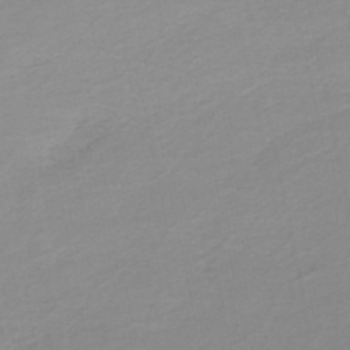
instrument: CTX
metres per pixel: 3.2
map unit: HNb
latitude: -51.3887
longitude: -50.3089
